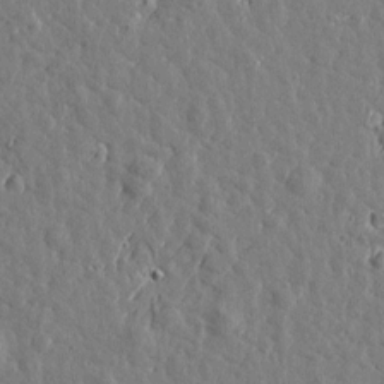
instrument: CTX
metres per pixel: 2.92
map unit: Htu
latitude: 1.1970
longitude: -178.9703
